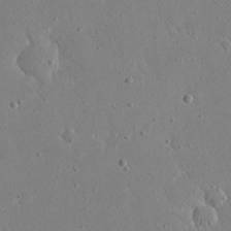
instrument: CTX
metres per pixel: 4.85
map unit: eHh
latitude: 21.7261
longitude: -68.7246
